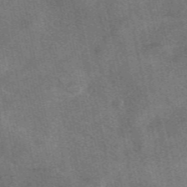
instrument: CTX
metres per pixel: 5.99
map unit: eAb
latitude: 47.9150
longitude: 121.2187
